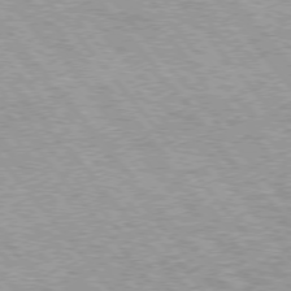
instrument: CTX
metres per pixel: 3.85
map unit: lApd
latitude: 74.9136
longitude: -77.0269
